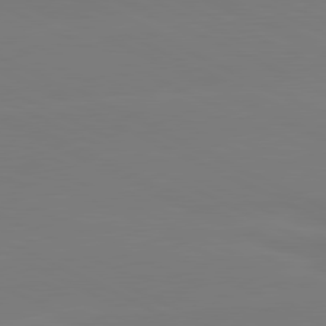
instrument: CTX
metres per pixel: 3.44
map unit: lApd
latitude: 81.1025
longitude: -127.1781
